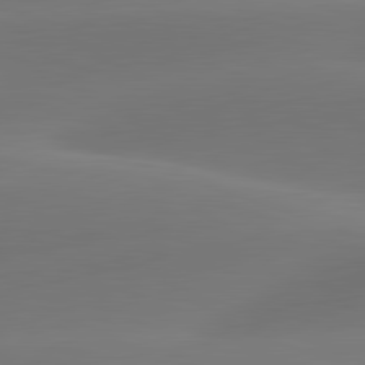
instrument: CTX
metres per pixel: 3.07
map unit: lApd
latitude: 81.9339
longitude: -163.9906
